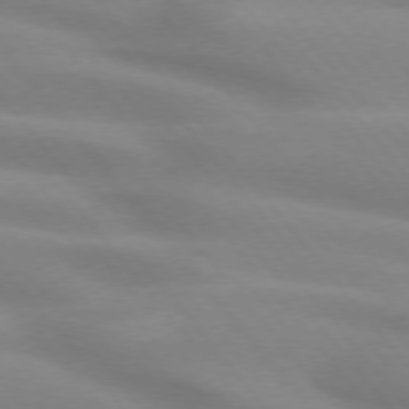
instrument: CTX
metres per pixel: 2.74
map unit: lApd
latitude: 74.4601
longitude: -60.0444
